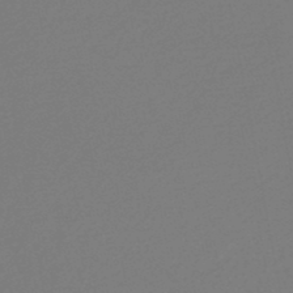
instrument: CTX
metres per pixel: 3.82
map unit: HNb
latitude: -47.1998
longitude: 57.0675
